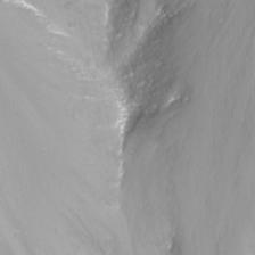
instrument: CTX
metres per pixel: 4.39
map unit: Nhu
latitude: -14.4251
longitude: -63.2726
